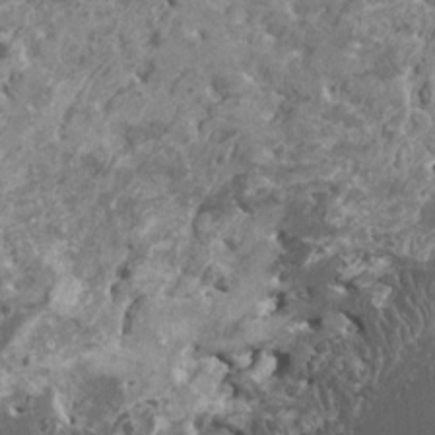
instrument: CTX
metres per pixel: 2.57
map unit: HNhu
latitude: 0.2144
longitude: 5.6155
